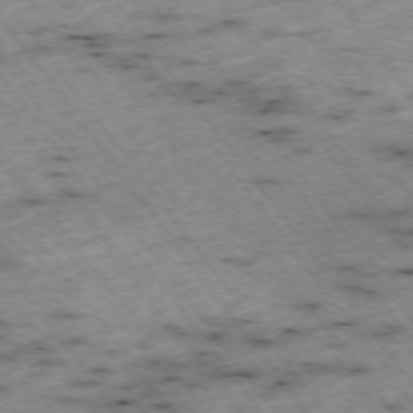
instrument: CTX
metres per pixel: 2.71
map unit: Hpe
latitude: -74.5574
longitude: 4.5951
